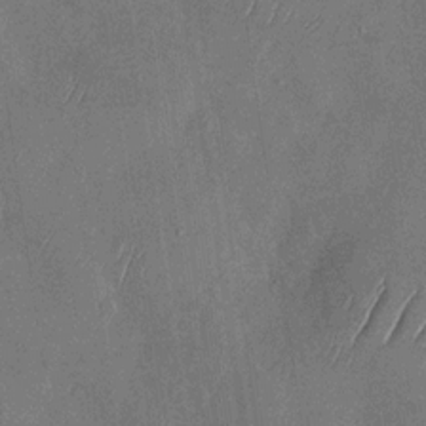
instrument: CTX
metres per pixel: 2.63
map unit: Nhu
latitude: -29.1998
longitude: -58.4034
